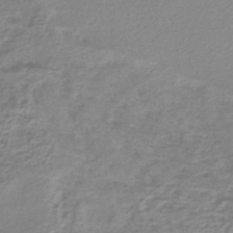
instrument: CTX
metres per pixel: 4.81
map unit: lHb
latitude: -45.2376
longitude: 78.5762
